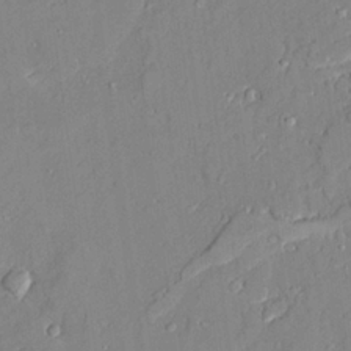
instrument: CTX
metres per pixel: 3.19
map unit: Ave
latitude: 22.3278
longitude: -128.7057
